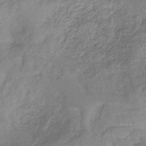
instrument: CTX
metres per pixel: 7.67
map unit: HNb
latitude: -33.2754
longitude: 59.4076
